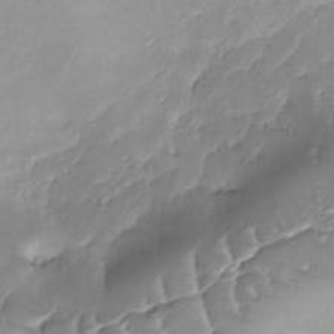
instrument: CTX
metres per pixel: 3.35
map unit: Ave
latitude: -9.1242
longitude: -122.4979
